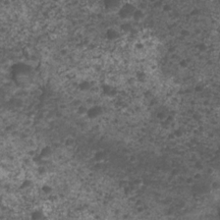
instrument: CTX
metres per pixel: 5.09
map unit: Nhu
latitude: 2.6490
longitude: -15.6694
